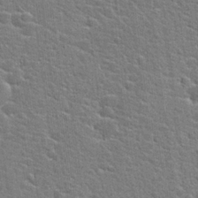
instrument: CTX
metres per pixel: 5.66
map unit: Hto
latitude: 22.3278
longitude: -44.0633
